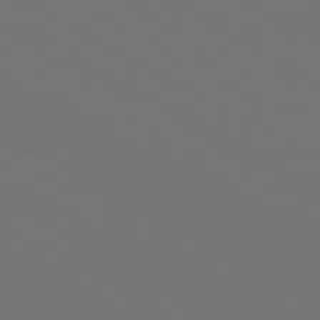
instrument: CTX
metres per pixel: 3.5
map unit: Ap
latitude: -80.5574
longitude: -59.8583
